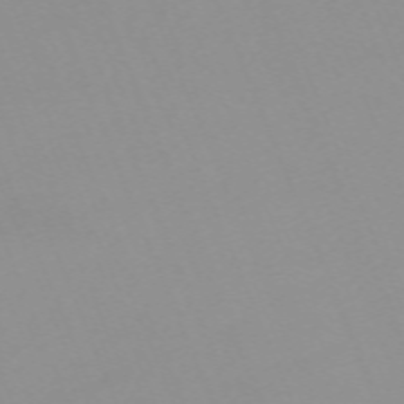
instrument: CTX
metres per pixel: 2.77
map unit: Nhu
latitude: -67.6155
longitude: 38.2929
